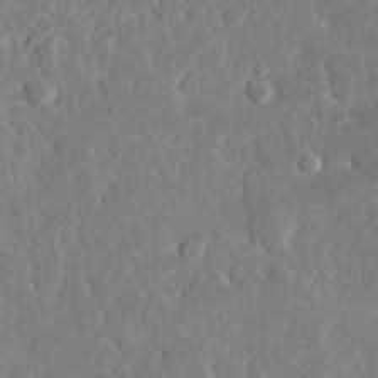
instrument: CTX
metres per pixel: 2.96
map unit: lHvf
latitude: 33.3104
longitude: -91.0270
